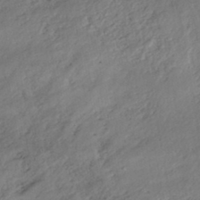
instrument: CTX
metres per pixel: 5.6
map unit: eHh
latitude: -45.4265
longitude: -28.4034
